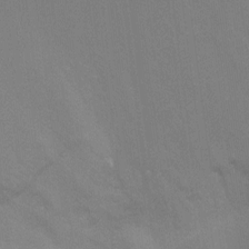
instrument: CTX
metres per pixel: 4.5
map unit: Ht
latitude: -8.0661
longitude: -32.9514
